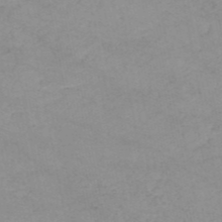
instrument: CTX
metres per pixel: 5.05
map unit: HNb
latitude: -51.5588
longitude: -52.0822
